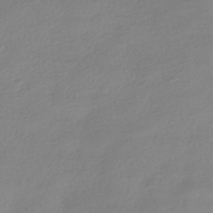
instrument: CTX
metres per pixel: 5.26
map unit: HNhu
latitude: -40.4818
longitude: 96.5952
